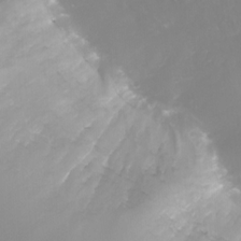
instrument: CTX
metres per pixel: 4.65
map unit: eHh
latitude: -5.8800
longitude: -77.2915
